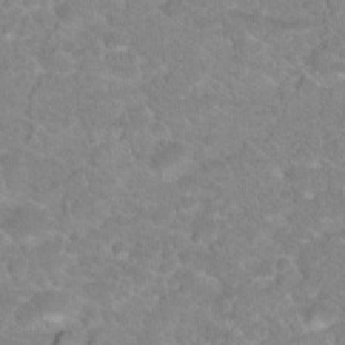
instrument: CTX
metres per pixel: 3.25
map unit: Hto
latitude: 18.5356
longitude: -37.6883
